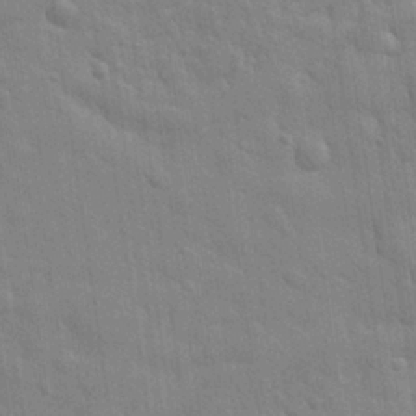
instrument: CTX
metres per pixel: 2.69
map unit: eHh
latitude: 28.6301
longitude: -76.6301
